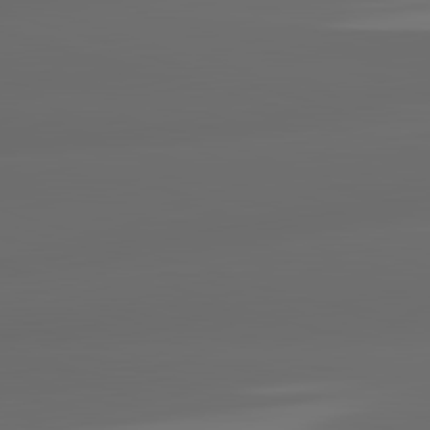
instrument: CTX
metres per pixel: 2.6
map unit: lApd
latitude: 83.0647
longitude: -132.3089
